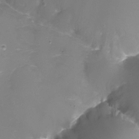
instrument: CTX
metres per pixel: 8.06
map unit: Ht
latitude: -8.6707
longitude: -29.7260
